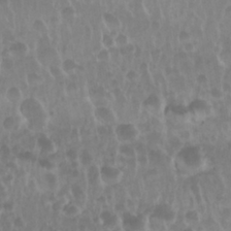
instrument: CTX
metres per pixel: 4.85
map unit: Nhu
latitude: 29.5182
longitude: -56.1577
